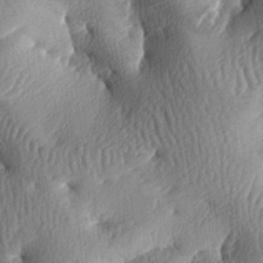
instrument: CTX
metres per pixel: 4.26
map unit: lAa
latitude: -7.2754
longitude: -126.9703
